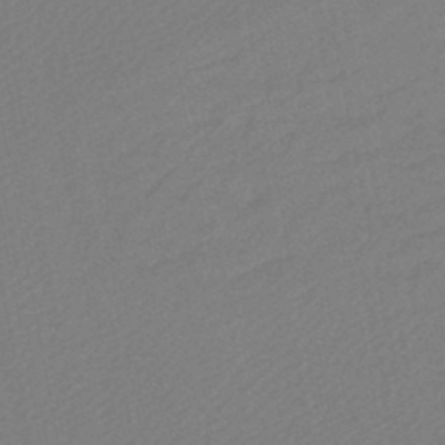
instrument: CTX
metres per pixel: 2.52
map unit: lHb
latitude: -46.5384
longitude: 68.2550
